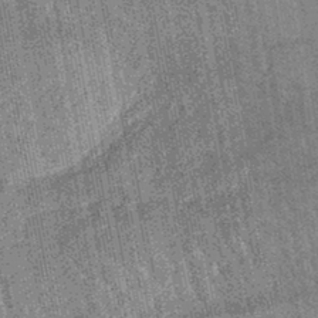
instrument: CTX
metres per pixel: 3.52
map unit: eHb
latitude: -43.9745
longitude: 86.2740
